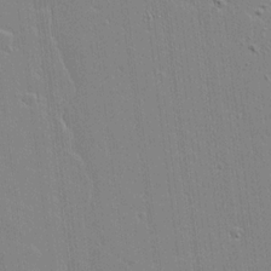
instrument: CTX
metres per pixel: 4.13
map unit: lAvf
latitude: 16.8191
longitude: -127.4804
